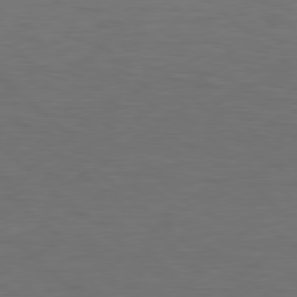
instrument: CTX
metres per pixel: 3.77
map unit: Hpe
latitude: 78.1200
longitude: -149.0270
